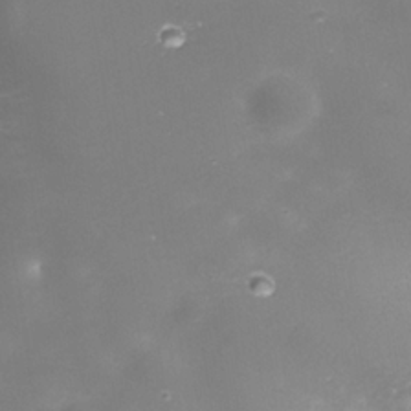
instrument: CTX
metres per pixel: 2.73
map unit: Nhe
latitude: -35.5210
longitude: -91.2537
